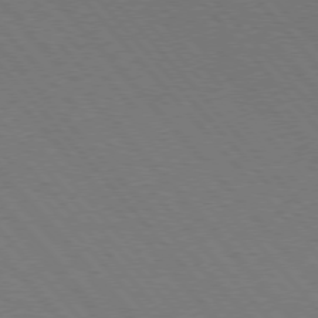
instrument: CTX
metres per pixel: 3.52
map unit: lApd
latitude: 75.1025
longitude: -81.3671
